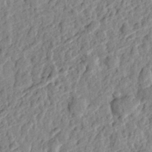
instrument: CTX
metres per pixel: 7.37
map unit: eHh
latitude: 27.7450
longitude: -77.2537
